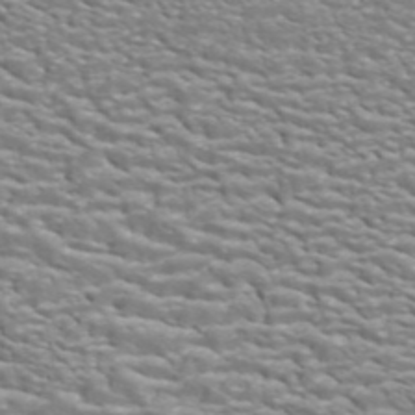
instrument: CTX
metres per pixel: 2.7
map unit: ANa
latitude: 44.0444
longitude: 21.6155
